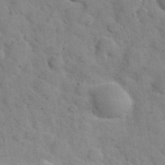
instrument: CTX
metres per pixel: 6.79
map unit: eHh
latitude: 30.1578
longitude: -69.9150
